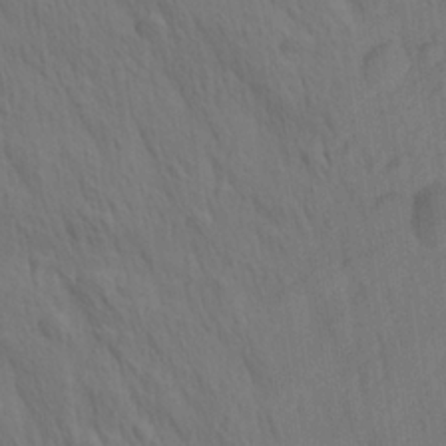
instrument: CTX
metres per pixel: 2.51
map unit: lAa
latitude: 21.7450
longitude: -138.2711
